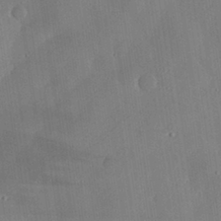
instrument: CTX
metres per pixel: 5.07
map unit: eHh
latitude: 30.1389
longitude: -82.2900
